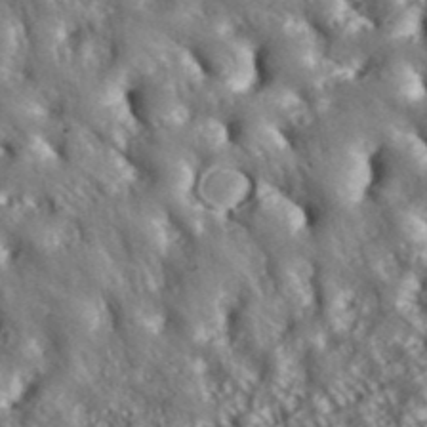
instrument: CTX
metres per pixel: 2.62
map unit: ANa
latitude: 39.5182
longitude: 30.1983
